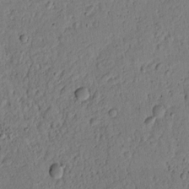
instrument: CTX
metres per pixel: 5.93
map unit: Htu
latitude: -1.0865
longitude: 170.0283
